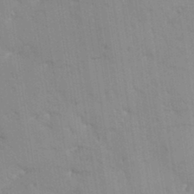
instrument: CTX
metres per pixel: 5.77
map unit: Aa
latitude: 33.2915
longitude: -144.7624
